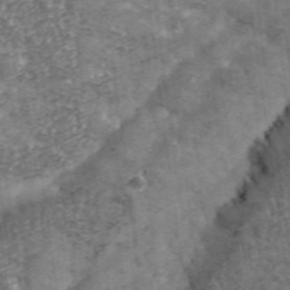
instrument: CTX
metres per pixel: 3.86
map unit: eHh
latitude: 43.2726
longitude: -90.7246
